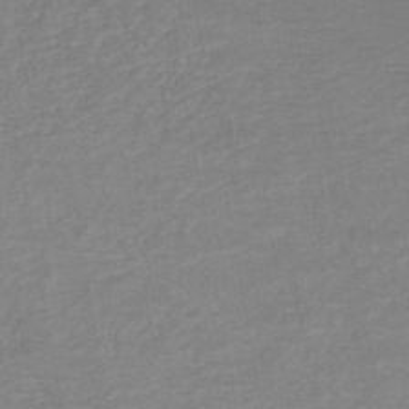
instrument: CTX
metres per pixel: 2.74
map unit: HNb
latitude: -49.3321
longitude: -44.6112
